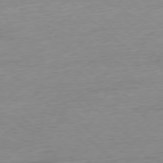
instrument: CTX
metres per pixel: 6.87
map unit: Ap
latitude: -77.9178
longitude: -87.8205
